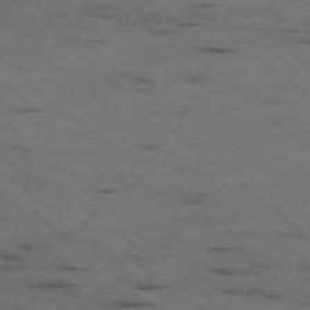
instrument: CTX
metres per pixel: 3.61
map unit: Ap
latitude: -78.3117
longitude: -74.4601
